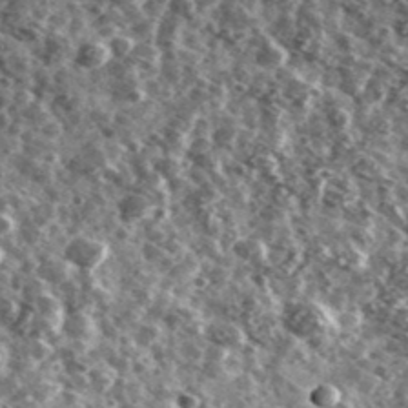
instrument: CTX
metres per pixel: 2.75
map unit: Ave
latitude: 40.5735
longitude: -106.0633
